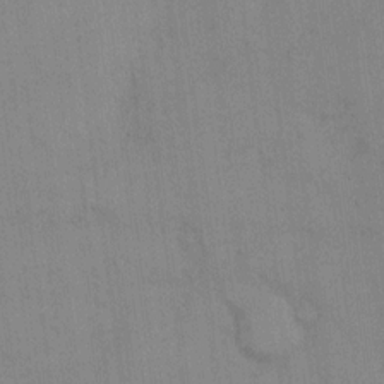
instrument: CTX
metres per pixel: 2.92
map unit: eHh
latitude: 13.5938
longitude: -62.3279
